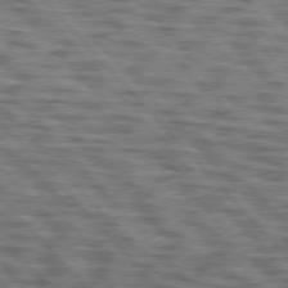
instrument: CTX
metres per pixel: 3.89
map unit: lApd
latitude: 76.4412
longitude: -70.1956
